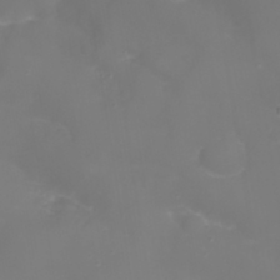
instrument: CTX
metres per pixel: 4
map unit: Nhu
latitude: 22.2522
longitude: -65.0269
